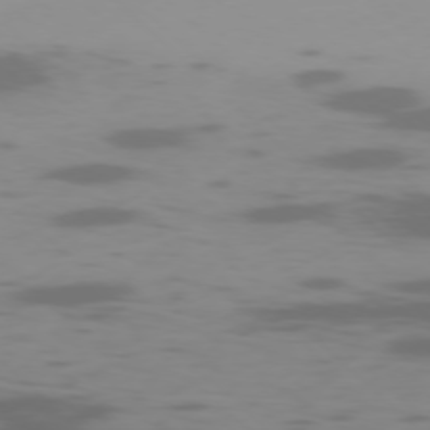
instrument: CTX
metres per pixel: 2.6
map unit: Ap
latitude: -76.8219
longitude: -68.1389
